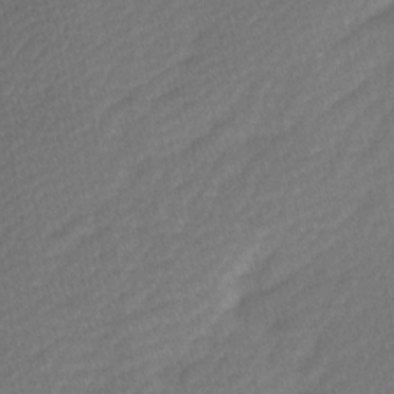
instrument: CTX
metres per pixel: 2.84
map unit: Ave
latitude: -0.6330
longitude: -113.7827
